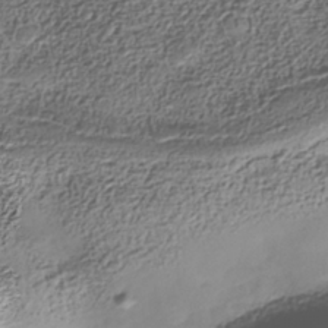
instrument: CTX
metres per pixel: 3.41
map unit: Nhe
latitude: -38.5763
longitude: -147.3860
